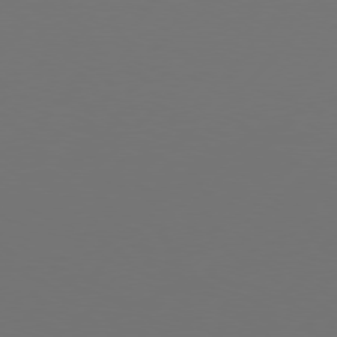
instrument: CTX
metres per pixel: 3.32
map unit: Hpe
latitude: 76.4412
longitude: -127.9528
